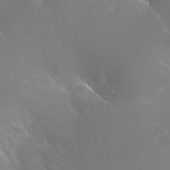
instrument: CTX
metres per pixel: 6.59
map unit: Ht
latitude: -11.5588
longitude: -44.8758
